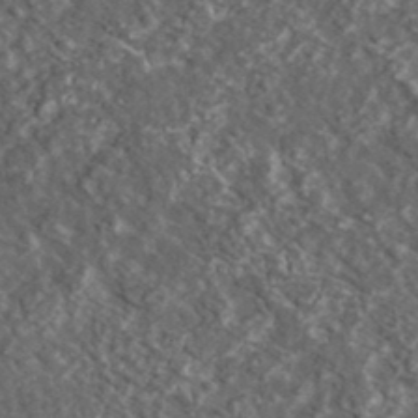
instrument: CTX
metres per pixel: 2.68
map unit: lHvf
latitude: 36.7813
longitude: -87.6694
